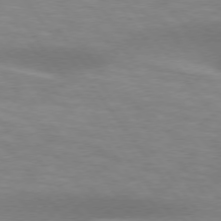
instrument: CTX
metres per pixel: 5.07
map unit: lApd
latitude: 75.0081
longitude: -49.8016
